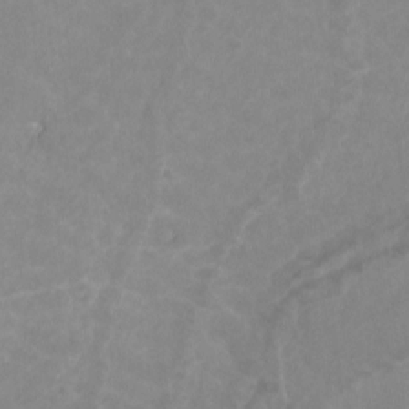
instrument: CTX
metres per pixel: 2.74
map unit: Ht
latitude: -2.2928
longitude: -17.6505
